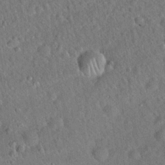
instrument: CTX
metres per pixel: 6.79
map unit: Hto
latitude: 19.4993
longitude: -52.8569
